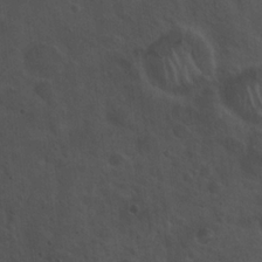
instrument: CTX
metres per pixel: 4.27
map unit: Hto
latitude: 19.2726
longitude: -54.2144
